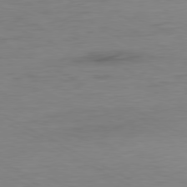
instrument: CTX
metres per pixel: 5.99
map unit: Ap
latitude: -80.2362
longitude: -83.2914
